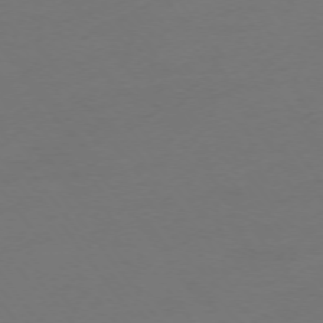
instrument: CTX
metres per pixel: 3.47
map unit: Ap
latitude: -74.6330
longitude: -72.4034
